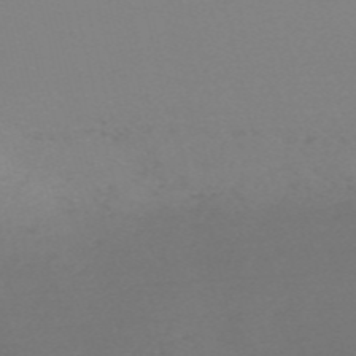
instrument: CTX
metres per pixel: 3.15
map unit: HNb
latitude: -55.8800
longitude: -40.5356
